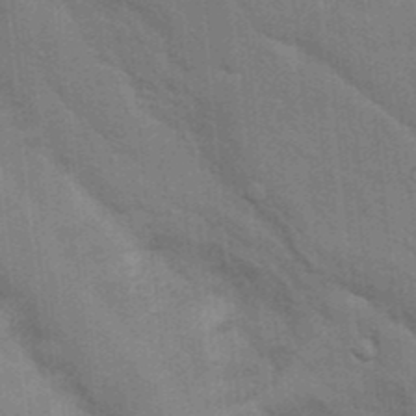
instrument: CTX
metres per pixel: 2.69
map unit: Nhu
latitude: 15.2537
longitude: -29.8583
